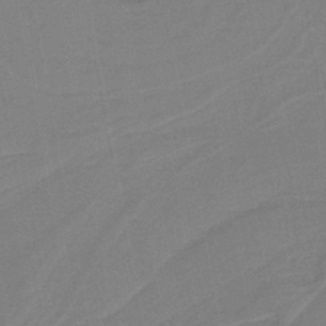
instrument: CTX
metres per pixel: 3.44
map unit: lHb
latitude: -37.4076
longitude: 58.2550
